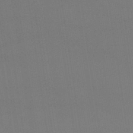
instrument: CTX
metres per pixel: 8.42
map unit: lHb
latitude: -47.3698
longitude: 67.3321
